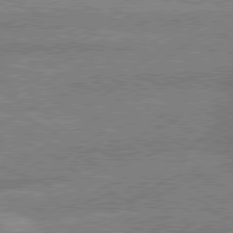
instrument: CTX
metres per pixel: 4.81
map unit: lApd
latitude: 79.5938
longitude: -166.1011
